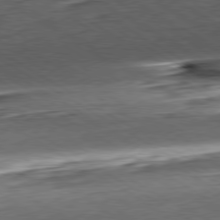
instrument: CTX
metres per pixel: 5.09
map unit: Hpe
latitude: -80.6141
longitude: 22.4818
